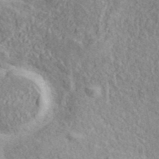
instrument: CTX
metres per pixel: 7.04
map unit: ANa
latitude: 41.4237
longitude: 18.2739
